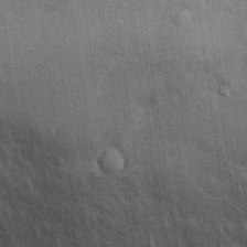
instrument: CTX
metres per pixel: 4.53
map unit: Hto
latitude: 14.0255
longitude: -34.3089
